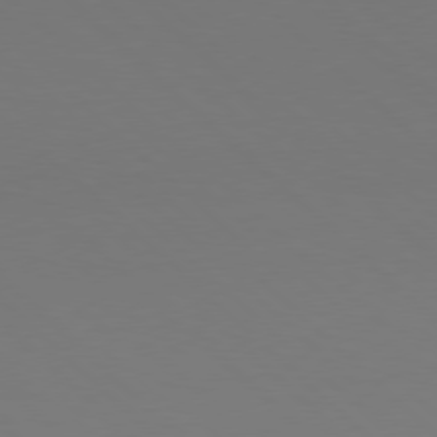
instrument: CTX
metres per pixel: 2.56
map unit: Hpe
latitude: 77.4993
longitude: -165.1592
